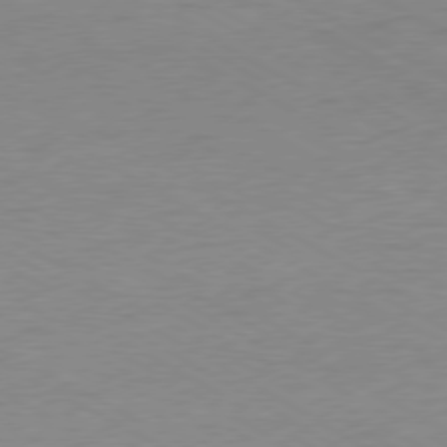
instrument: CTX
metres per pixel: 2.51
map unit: Ap
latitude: -77.5210
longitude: -73.5560
